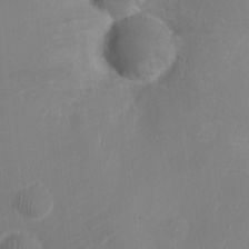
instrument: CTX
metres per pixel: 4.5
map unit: Ht
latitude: -3.9178
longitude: -16.1767
